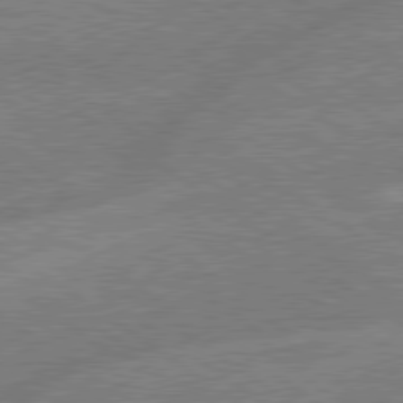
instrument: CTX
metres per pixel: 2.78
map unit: lApd
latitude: 79.4049
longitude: -145.4615
